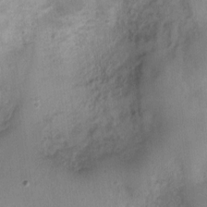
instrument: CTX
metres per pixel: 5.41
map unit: Nhu
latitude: 3.4615
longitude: -16.0633
